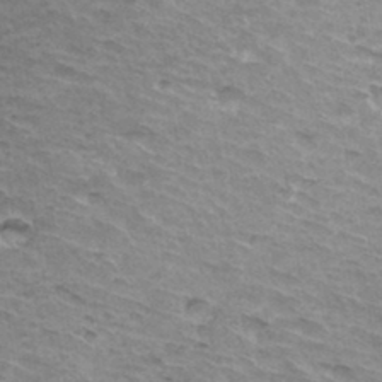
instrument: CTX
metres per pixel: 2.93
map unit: Hto
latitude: 34.7813
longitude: -42.4034
